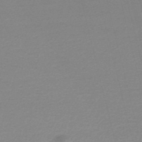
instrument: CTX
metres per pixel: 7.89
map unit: lHb
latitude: -47.6533
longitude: 67.8611
